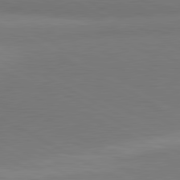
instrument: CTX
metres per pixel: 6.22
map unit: lApd
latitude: 81.2159
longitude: 158.8785
